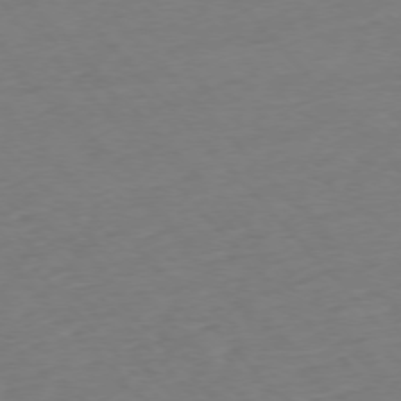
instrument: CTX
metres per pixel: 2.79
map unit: Ap
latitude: -76.3117
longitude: -80.6679
